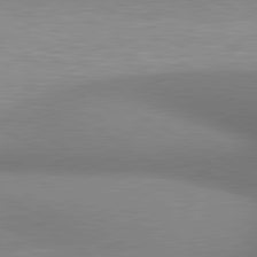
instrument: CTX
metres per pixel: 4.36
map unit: lApd
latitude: 80.9325
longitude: 135.8422
